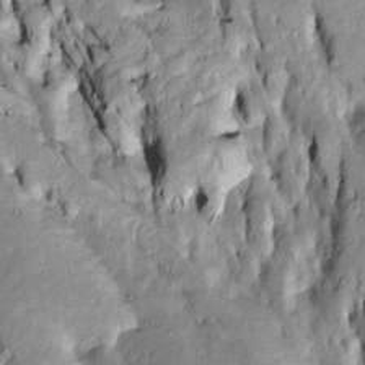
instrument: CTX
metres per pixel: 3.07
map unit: Htu
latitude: -6.8786
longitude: 144.2173
